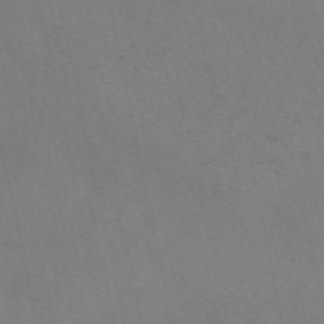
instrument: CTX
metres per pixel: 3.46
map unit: eAb
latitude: 50.9135
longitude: 108.9731
